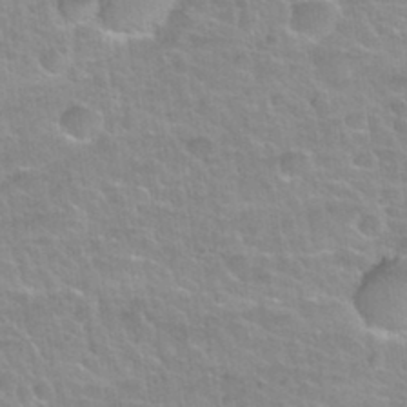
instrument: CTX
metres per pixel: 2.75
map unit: Nhu
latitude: 32.1200
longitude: -51.9150
